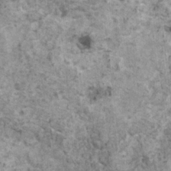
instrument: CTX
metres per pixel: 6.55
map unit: HNhu
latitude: 1.1403
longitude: 4.4440
